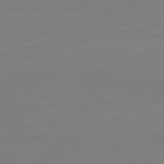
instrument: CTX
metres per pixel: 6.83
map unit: Ap
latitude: -78.0661
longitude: -77.2915
